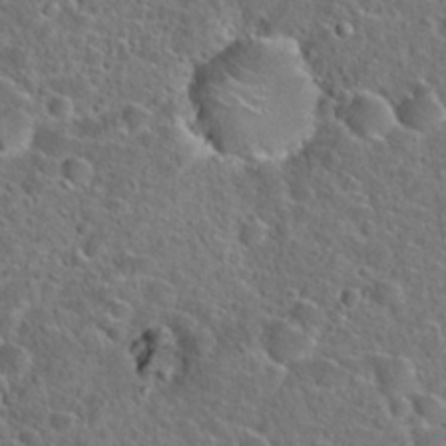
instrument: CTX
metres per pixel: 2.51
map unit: Hto
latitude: 23.8205
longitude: -46.3468
